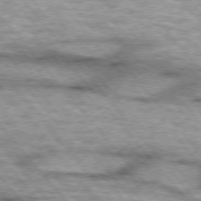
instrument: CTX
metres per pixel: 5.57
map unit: lApd
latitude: 75.3293
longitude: -49.6127
